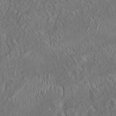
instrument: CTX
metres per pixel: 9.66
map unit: HNhu
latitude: 5.5560
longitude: 12.9164
